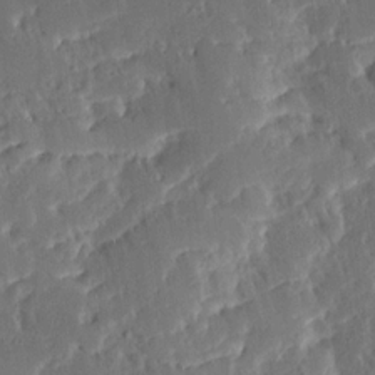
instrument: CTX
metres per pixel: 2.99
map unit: Ave
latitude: 15.4238
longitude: -138.9325
